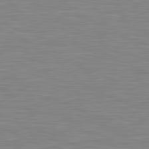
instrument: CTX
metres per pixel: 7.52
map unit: lApd
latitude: 81.3671
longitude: -170.1578
